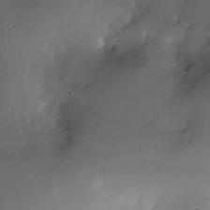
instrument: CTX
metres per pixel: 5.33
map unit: Nhe
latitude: -31.8044
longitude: -117.5749
